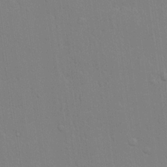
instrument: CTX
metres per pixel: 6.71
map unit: lHvf
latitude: 21.2726
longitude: 142.5384
